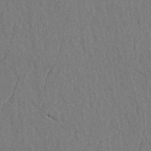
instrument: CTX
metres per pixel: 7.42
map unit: lAvf
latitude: 7.8205
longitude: 164.3684
